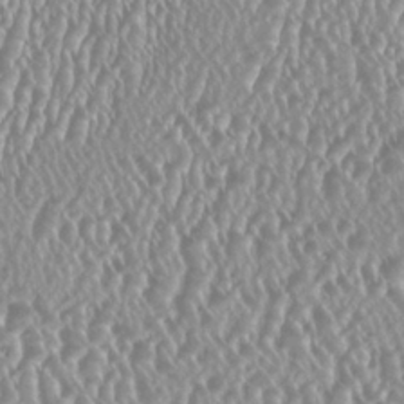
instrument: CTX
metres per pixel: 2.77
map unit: HNhu
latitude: -0.2929
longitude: 0.1417
